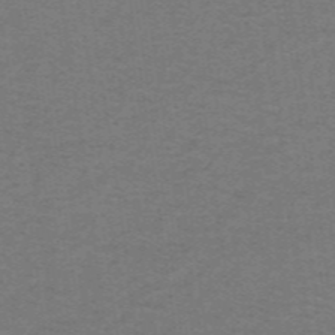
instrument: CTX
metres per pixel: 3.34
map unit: lHb
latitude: -42.4628
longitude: 54.5385
